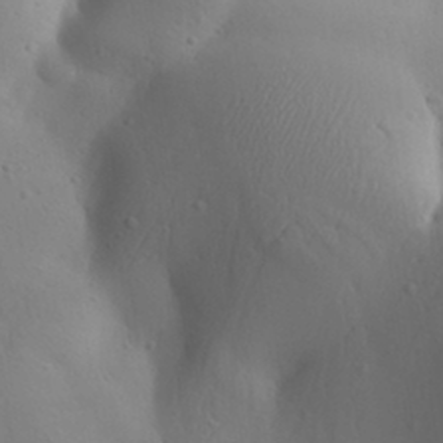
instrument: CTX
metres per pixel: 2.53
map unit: Aa
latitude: 31.2726
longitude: -143.4993
